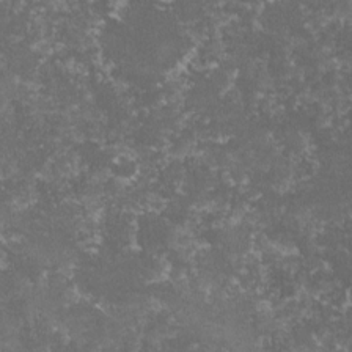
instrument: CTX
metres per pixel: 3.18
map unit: lHvf
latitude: -15.7667
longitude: -99.5938
